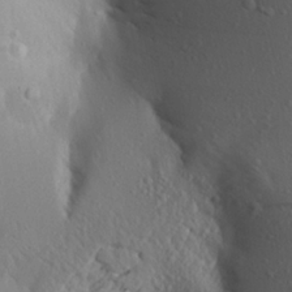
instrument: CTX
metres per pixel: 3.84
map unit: Aa
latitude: 18.6490
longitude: -148.4034
